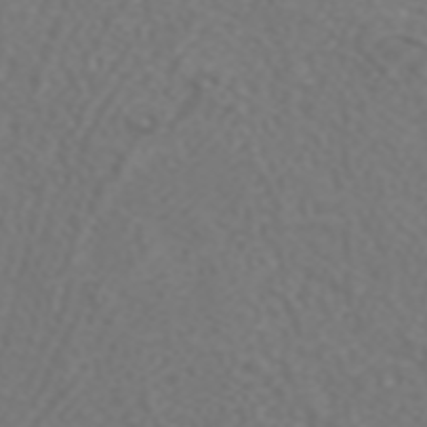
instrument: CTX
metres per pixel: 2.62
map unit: ANa
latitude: 42.1200
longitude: 34.4440
